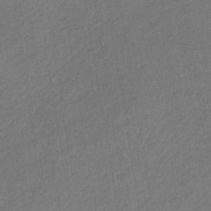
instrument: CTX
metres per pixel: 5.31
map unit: lHb
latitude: -39.5210
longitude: 72.9164
